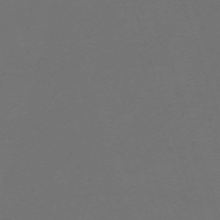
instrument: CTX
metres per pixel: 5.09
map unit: eHh
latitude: -63.6344
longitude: 51.5399
